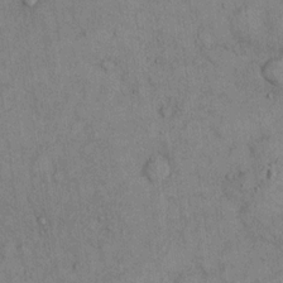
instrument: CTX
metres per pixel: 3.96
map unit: Hto
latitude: 11.7072
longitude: -59.6505
